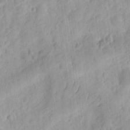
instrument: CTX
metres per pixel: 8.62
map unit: eHh
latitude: 8.4412
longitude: -74.9703
